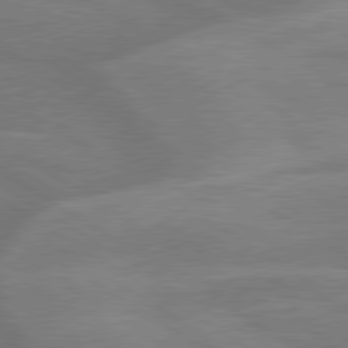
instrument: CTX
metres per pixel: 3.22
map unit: lApd
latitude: 79.6316
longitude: -123.1214
